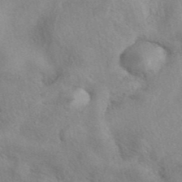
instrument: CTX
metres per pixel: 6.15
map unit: eAb
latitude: 40.2144
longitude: 109.3699
